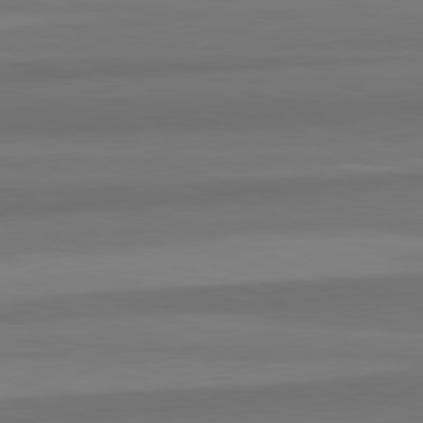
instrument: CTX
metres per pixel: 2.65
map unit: lApd
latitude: 82.5734
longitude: 177.0298
